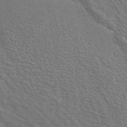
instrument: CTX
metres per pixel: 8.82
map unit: eAb
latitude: 42.9514
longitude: 106.1606
